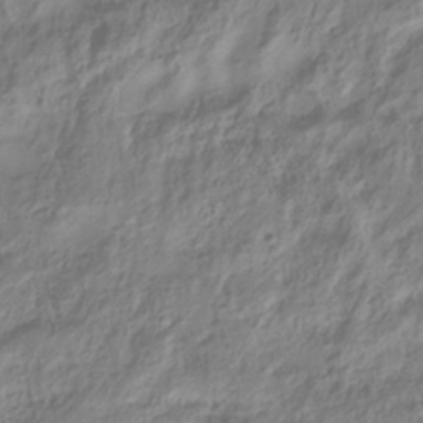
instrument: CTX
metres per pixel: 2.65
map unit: Hve
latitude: -34.4062
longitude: 88.7085
